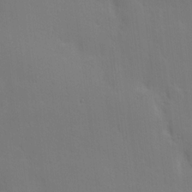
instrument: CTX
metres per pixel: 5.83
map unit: Hve
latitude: 18.4601
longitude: 150.7463
